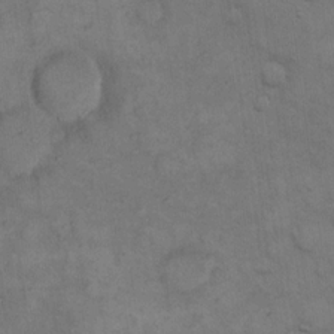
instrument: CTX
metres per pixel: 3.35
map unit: eHh
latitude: 15.9528
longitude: -66.5734
